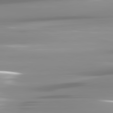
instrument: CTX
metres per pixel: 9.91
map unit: lApd
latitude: 81.9150
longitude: -139.5182
